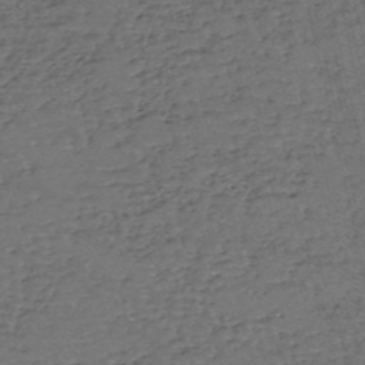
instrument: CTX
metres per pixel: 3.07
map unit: eHh
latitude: -54.9731
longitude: -89.7639
